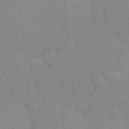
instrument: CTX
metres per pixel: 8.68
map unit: Nhe
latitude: -1.7667
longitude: -58.8569
